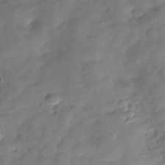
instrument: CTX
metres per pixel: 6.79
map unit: Hve
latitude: -31.0297
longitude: 92.7274
